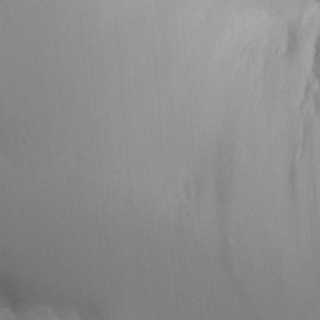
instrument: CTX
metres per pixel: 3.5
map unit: Aa
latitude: 18.4979
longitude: -142.1956
